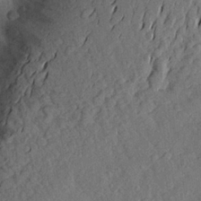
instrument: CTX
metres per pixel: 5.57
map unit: Aa
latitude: 24.2333
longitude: -147.8017
